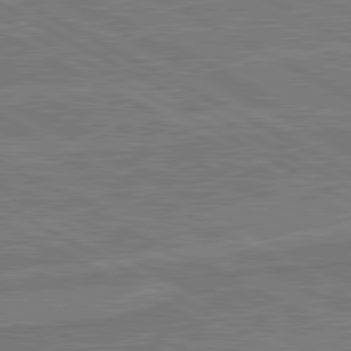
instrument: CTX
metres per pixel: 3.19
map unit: lApd
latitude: 80.8758
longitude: 168.6518
